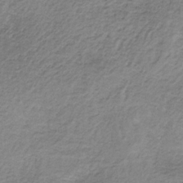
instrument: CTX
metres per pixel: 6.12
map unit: HNb
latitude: -33.1431
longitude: 62.8597
